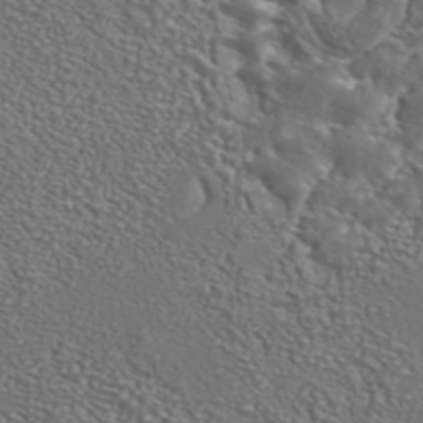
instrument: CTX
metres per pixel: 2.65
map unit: ANa
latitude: 42.8758
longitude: 23.5966
